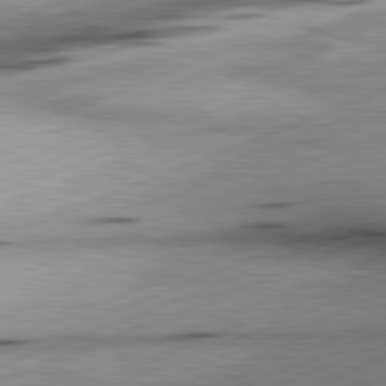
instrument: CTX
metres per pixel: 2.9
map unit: lApd
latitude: 81.8205
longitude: -165.3860
